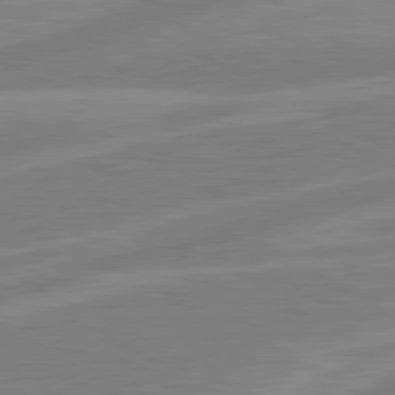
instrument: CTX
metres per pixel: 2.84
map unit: lApd
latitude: 81.0080
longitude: -168.6113
